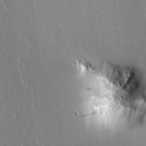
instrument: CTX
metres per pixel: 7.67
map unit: Aa
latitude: 18.2900
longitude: -127.0648
